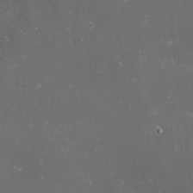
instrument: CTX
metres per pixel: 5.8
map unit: eHh
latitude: -1.6155
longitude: -80.7624
